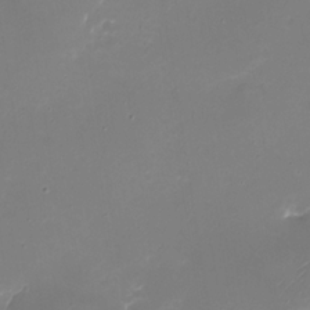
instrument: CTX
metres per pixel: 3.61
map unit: eHh
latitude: -5.8044
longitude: -78.1956
